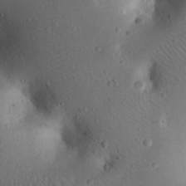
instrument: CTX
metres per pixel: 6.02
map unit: eHh
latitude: 23.0836
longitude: -70.4412
